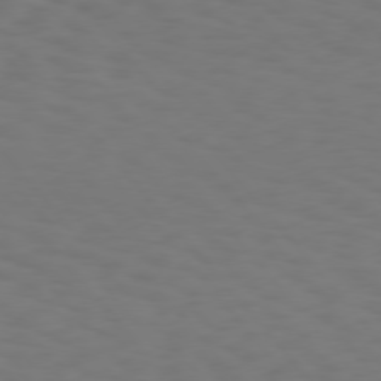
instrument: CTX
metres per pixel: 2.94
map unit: Hpe
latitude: 75.4615
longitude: -133.0081
